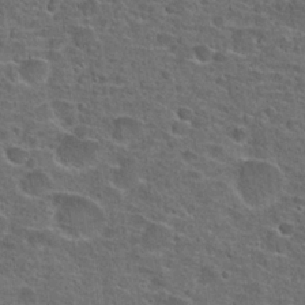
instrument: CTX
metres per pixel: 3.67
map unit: Hto
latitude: 22.2522
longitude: -45.8394
